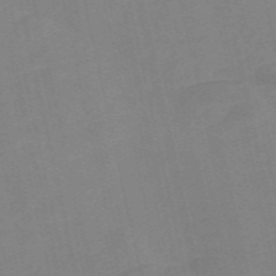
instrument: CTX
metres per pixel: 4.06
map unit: Nve
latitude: -58.0472
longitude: 50.3873
